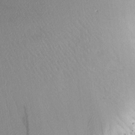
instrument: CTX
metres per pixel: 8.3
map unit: Htu
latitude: -4.5384
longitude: 179.1809
